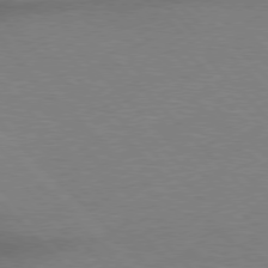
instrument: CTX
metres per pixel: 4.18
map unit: Hpe
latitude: 76.7246
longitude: -156.2144
